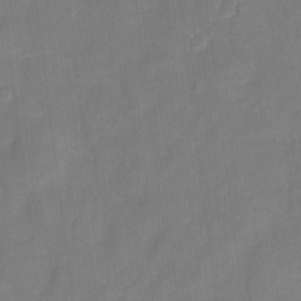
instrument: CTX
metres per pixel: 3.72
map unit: Hto
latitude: 3.3859
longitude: -33.2159
